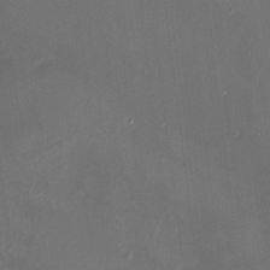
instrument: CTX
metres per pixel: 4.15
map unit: HNhu
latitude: 7.1970
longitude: 9.0297
